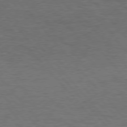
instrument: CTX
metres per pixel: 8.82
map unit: Hpe
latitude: 76.3656
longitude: -157.4048
